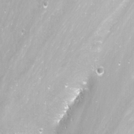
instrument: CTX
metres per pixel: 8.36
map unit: Nhu
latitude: -12.3117
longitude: -61.5371
